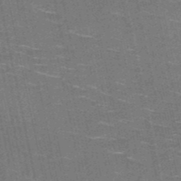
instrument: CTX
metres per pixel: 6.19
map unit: HNb
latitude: -51.6344
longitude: -43.9717
